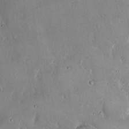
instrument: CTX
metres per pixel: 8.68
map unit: Hto
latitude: 16.8002
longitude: -59.4804
